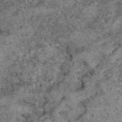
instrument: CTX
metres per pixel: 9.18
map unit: eAb
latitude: 49.5182
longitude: 109.1431
